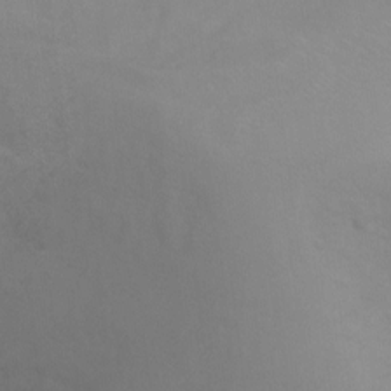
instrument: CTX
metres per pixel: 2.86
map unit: Ht
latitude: 3.7260
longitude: -28.9513
